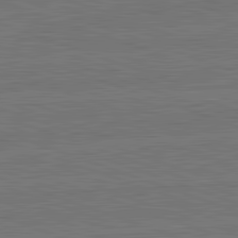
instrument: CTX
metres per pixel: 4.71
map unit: lApd
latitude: 82.7624
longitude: 174.7463
